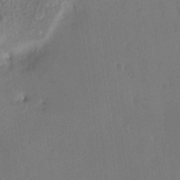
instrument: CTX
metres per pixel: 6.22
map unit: HNhu
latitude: 5.5371
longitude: 12.7085
